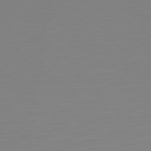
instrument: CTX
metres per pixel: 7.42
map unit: Hpe
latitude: 78.8191
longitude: -141.2725
